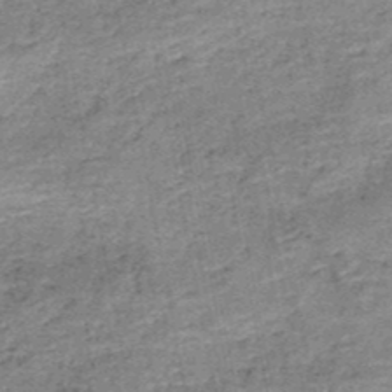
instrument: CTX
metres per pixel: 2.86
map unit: HNb
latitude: -50.2928
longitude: -49.7639
